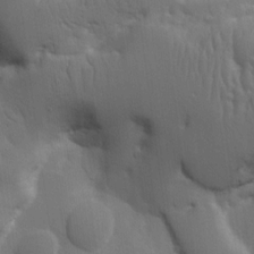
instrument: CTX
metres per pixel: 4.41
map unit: Ht
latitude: 9.9717
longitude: -77.6127
